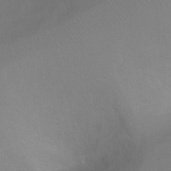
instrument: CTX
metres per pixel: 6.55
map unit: Ht
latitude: 2.0633
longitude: -36.1956
